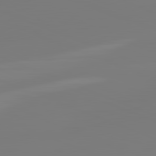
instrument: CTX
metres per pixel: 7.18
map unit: lApd
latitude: 81.9339
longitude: -159.4993
